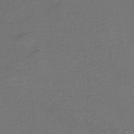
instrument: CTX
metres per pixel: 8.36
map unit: HNb
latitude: -45.0486
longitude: 52.4251
